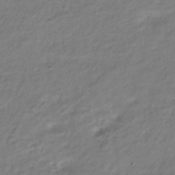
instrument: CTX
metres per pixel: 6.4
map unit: HNhu
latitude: -39.5966
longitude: 102.0094
